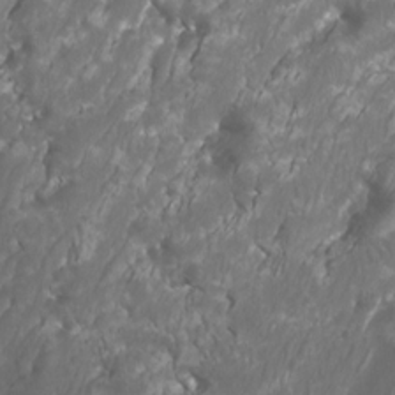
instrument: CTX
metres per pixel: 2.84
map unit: Htu
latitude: -10.8597
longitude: -72.7435
